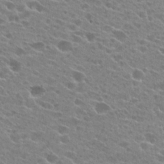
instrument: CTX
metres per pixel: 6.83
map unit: Hto
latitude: 24.8757
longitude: -42.6113
